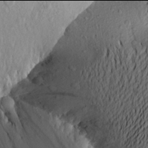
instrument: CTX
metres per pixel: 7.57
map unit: Aa
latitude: 21.9906
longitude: -148.8380
